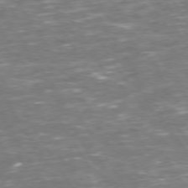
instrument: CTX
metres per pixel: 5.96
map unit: Hpe
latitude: 73.4238
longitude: -124.2900
